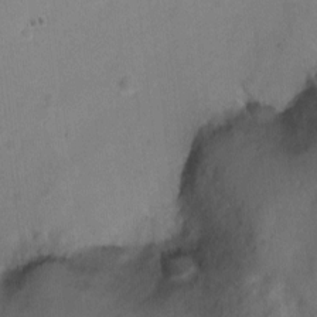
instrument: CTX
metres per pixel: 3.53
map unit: Ht
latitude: 0.7435
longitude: -37.7450
